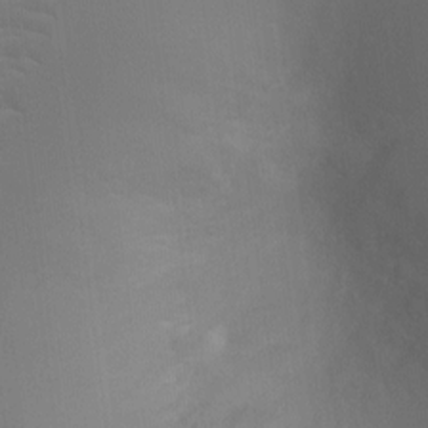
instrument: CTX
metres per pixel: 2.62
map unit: Ht
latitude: -5.5399
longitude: -25.5182
